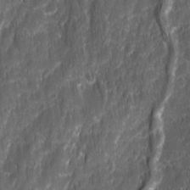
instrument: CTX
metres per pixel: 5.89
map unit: Ave
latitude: 15.8584
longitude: -134.3089
